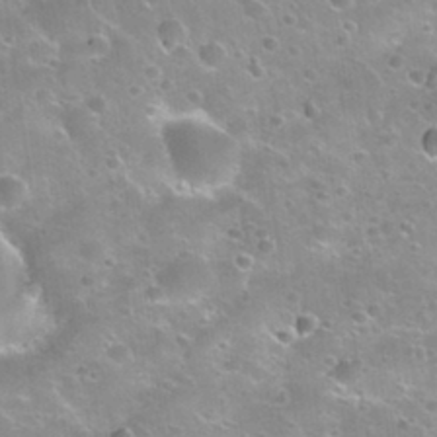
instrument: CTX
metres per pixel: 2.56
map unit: Nhu
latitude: 30.7436
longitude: -53.0081
